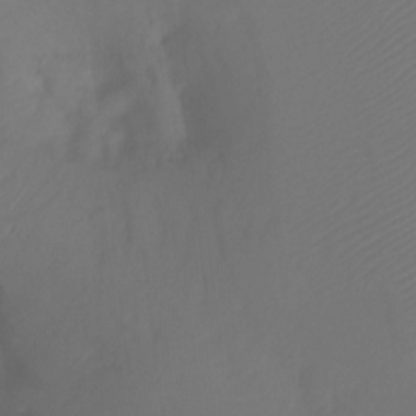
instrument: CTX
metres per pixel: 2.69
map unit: Ht
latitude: -15.3699
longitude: -49.5749
